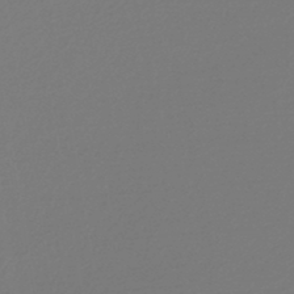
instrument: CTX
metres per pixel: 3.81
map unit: lHb
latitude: -45.4643
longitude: 59.9745
